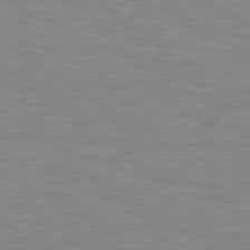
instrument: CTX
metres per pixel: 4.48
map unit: Hpe
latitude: 79.3860
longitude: -127.7450
